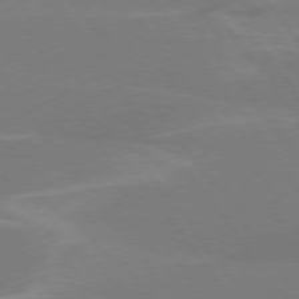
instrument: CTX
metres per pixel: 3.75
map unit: lApd
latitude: 75.1214
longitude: -67.3670
